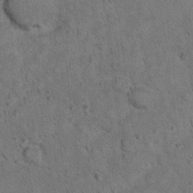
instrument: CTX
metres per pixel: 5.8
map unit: Hto
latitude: 11.8772
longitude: -37.2915
